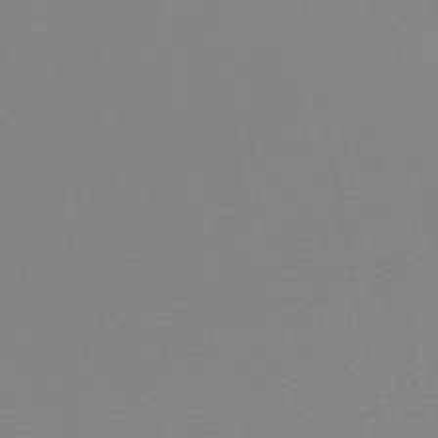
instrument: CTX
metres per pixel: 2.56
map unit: lHb
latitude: -46.5007
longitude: 57.1053
